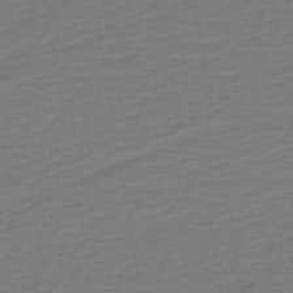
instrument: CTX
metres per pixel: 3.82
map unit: lHb
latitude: -43.1620
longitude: 52.9730
